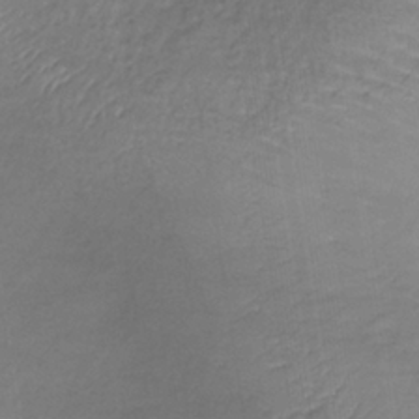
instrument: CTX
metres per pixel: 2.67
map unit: lHb
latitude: -36.3873
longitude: 71.3699
